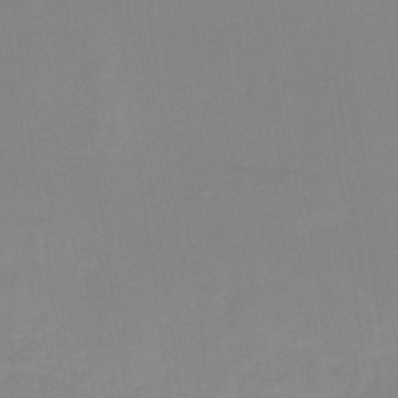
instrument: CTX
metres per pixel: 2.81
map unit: HNb
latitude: -44.4629
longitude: -37.5182
